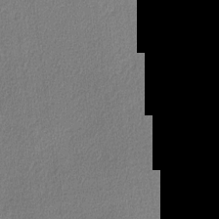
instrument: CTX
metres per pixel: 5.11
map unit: lHvf
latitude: -11.3510
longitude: -99.2348
